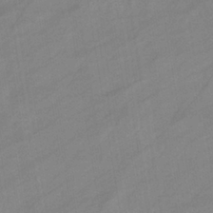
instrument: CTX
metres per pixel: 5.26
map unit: eHb
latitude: -37.7477
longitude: 78.3117
